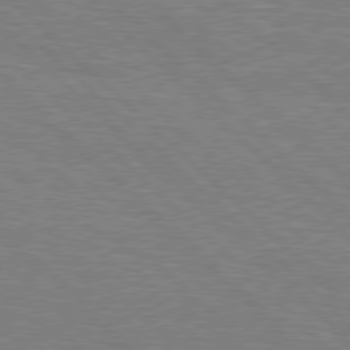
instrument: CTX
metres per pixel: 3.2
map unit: Hpe
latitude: 77.6882
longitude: -151.8016
